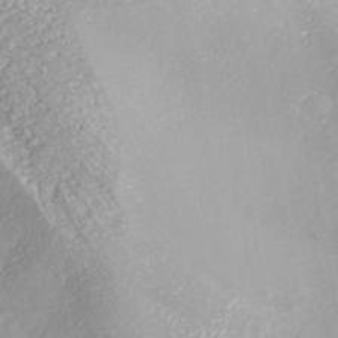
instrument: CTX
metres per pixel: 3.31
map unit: ANa
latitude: -41.1620
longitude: 104.9352
